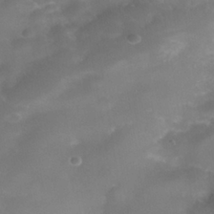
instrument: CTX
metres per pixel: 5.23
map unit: Nhe
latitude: -38.7841
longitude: -118.5923
